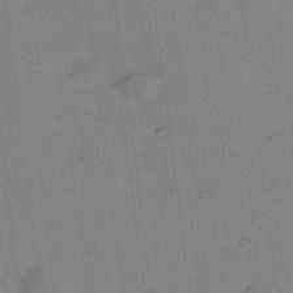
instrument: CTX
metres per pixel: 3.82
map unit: Hto
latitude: 15.5749
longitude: -40.2333
